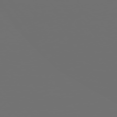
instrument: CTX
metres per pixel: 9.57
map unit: Hpe
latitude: 75.2915
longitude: -126.7813
